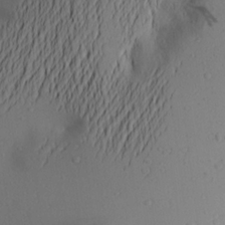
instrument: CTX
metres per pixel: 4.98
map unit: Aa
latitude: 23.3671
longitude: -145.7449
